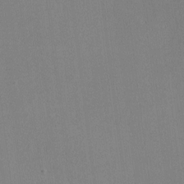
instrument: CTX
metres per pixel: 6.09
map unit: lHvf
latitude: -10.4818
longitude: -100.5168
